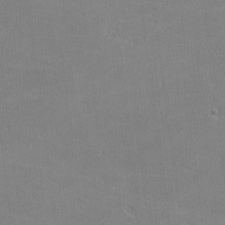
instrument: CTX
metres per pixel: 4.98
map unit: lHvf
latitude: -12.1039
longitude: -101.7450
